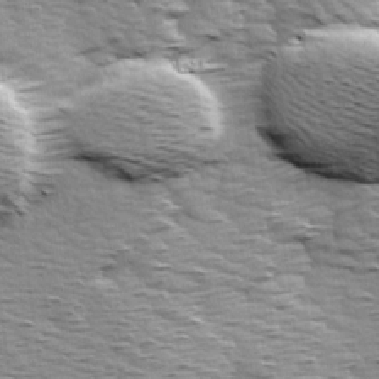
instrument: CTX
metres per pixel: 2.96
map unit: Ave
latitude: 14.3468
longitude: -104.5546
